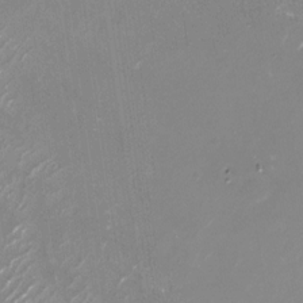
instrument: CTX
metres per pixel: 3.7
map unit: Nhu
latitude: -29.1620
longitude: -76.3089
